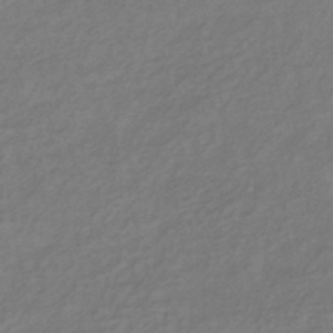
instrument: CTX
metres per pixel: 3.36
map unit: lHb
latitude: -38.8030
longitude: 72.1606
